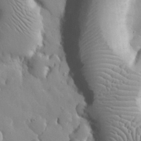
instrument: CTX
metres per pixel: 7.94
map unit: Nhu
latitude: 26.5357
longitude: -72.4601
